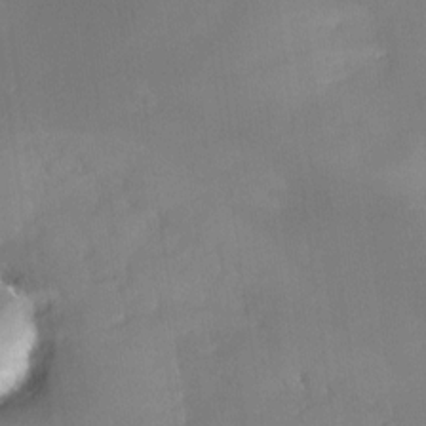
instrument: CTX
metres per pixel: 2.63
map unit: Nhe
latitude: -29.1431
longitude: -110.4979
